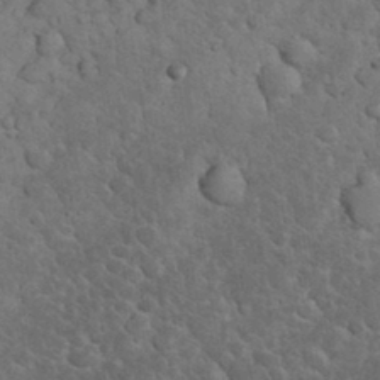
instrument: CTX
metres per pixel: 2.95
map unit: eHh
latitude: 33.1214
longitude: -66.1766
